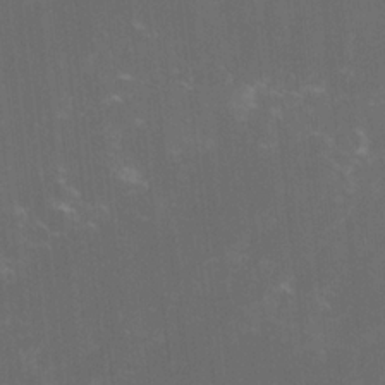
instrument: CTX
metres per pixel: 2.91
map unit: lHvf
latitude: -14.2551
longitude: -101.7639
